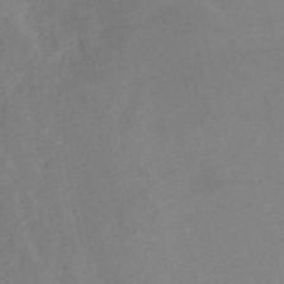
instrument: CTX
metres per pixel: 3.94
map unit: HNb
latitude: -55.0298
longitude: -45.6505
